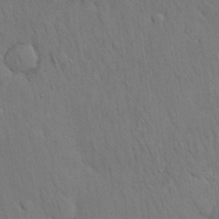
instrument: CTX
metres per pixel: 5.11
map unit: Nhu
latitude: 27.1403
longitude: -69.4804
